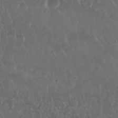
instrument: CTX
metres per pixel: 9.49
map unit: Nhu
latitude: 29.2915
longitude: -56.4223
